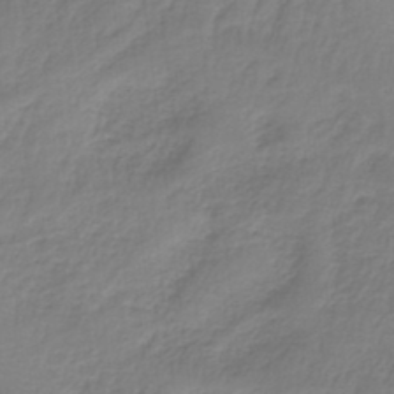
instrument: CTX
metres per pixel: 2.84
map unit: HNb
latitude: -37.5588
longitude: 55.8045
